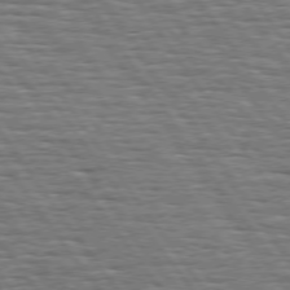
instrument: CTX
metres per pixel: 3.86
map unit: Hpe
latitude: 74.3845
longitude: -138.4790
